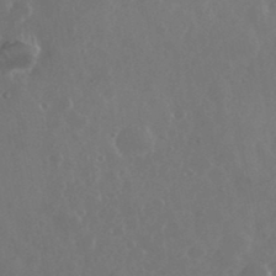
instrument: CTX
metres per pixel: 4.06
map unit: eHh
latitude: 35.0647
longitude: -58.9325
